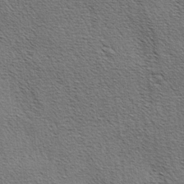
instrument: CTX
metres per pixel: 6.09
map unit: lAa
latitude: -3.8800
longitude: -121.8773
